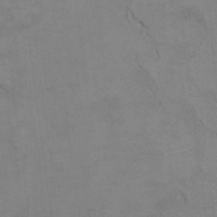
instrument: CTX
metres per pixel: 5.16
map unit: Ht
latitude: 11.0459
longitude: -32.9136
